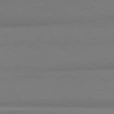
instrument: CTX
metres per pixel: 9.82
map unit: lApd
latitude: 81.6883
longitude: 162.3495
